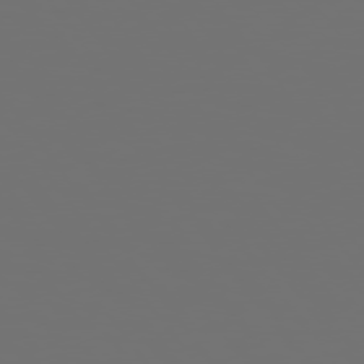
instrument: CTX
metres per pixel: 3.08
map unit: Hpe
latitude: 75.1781
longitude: -126.6680
